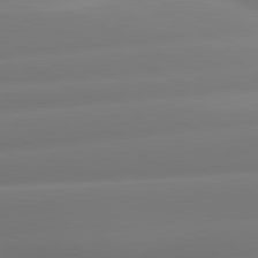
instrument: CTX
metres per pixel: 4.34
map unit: lApd
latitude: 80.8947
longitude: -160.2522
